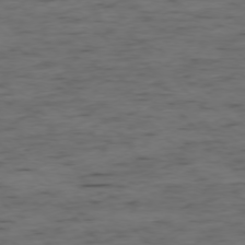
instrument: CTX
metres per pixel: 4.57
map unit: Ap
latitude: -76.4818
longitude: -91.4615
